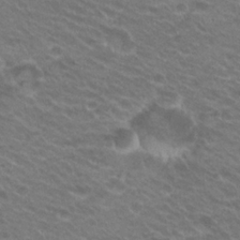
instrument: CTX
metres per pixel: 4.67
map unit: Hto
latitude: 24.6679
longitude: -30.4412
